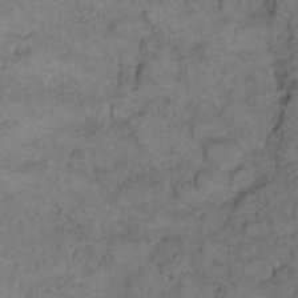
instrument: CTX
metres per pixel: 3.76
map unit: eHh
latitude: 13.3860
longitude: -65.0080
